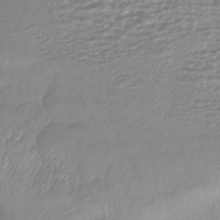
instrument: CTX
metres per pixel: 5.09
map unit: HNhu
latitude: -44.8597
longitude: 96.3495
